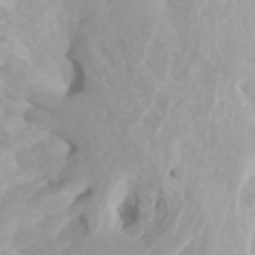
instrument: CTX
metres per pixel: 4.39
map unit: Htu
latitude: -4.6896
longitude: 137.6721
